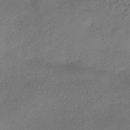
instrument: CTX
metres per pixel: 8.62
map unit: HNhu
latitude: -41.7289
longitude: 94.6140
